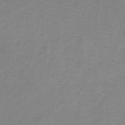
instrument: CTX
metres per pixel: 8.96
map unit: HNb
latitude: -33.8234
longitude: 56.8975
